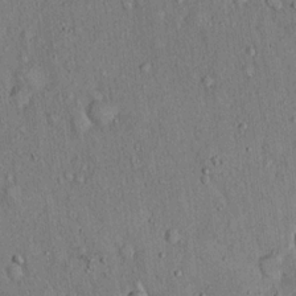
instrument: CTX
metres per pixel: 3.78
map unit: Hto
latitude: 14.8002
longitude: -58.8569
